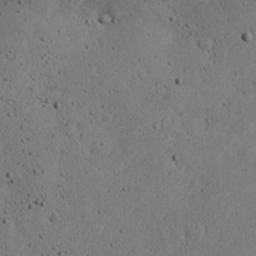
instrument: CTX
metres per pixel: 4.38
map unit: eHh
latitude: 24.5545
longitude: -72.5357
